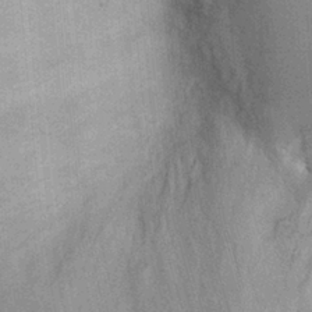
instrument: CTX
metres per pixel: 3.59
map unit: Ht
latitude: -2.6329
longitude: -15.3671
